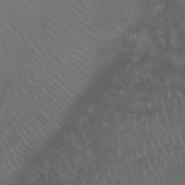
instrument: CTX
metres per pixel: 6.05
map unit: Nhu
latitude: 23.0269
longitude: -64.3845
